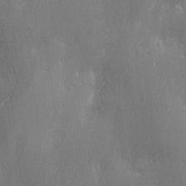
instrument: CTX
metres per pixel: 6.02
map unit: Ave
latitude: 2.4979
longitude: -112.2333
